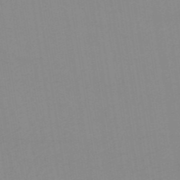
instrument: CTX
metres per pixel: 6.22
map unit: eHb
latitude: -50.0661
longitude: 67.7666
